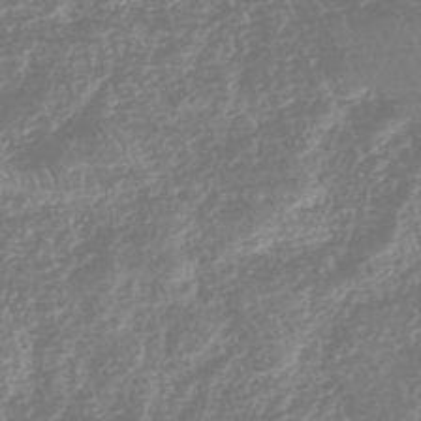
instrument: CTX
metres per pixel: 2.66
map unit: eHh
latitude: -45.2565
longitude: -29.2726
